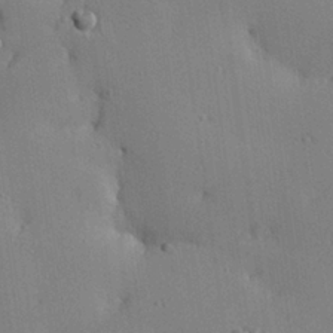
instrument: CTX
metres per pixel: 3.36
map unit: Hve
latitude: 26.6869
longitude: -91.9150
